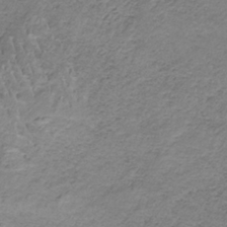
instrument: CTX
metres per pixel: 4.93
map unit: HNb
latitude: -34.7463
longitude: 58.2928
